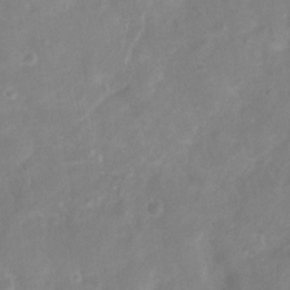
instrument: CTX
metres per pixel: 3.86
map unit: Nhu
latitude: 7.3671
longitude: -22.3467
